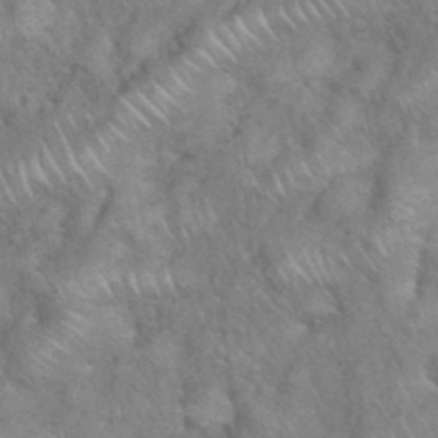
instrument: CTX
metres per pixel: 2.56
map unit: eHh
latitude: 38.7435
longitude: -57.9906
